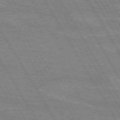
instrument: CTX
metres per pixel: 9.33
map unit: lApd
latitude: 72.2712
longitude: -55.9906
